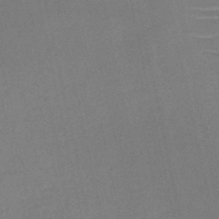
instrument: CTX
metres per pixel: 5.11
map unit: HNb
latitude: -46.2928
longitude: -41.5938
